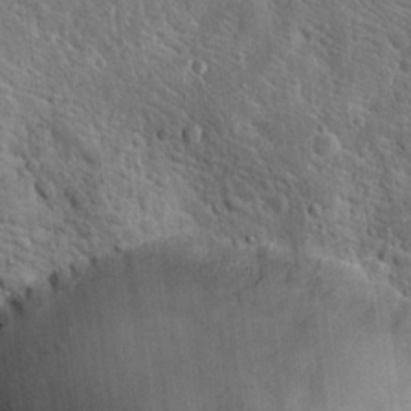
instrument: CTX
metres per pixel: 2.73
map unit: Hto
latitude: 19.1025
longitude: -33.6883
